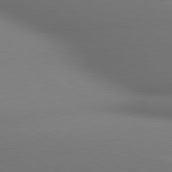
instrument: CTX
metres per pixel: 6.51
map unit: lApd
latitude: 80.6113
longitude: 133.7100
